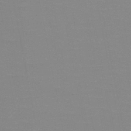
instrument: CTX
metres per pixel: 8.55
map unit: HNb
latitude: -48.7463
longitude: -49.5938
